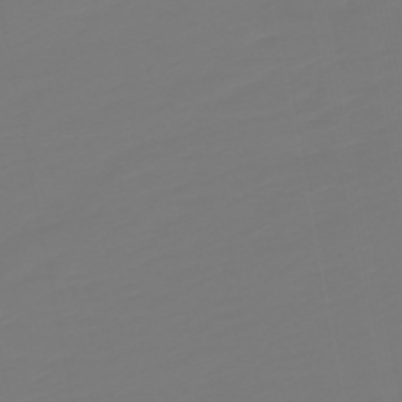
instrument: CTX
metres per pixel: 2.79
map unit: lHb
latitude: -49.6533
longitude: 82.5763
